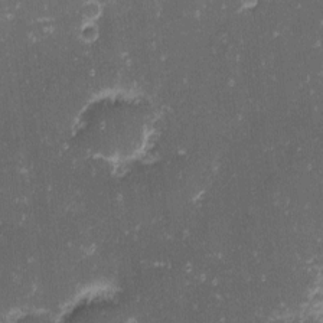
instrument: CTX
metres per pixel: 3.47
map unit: eHh
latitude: -1.2754
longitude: -86.2522
